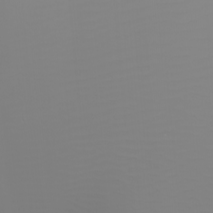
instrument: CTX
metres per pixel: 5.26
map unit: Htu
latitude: -5.1998
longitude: -89.8962
